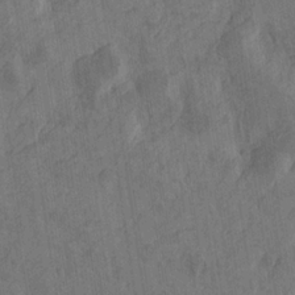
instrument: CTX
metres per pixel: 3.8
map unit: Htu
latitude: -4.8030
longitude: -177.4237
